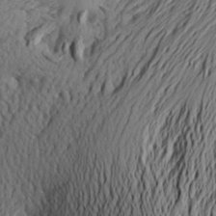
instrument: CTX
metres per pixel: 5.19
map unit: Aa
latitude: 23.4993
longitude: -149.6127
